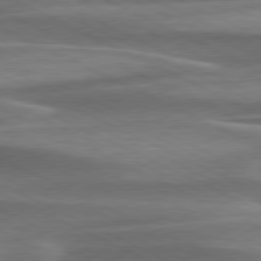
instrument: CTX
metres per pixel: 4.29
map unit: lApd
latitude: 79.8584
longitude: -113.8016
